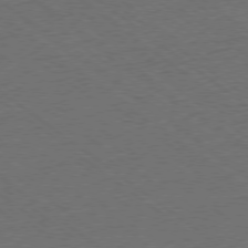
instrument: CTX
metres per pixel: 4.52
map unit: Ap
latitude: -78.8030
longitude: -83.1025
